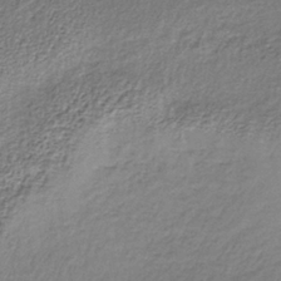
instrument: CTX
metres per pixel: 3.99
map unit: lHb
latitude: -36.2739
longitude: 61.0486
